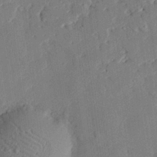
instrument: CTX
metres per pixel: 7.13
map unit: eHh
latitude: 27.6505
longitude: -82.1955
